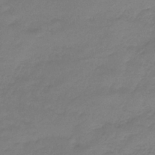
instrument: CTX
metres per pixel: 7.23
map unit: lHb
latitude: -42.4628
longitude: 58.7274
